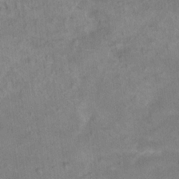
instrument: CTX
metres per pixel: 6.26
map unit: Hto
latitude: 18.1766
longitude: -38.9891
